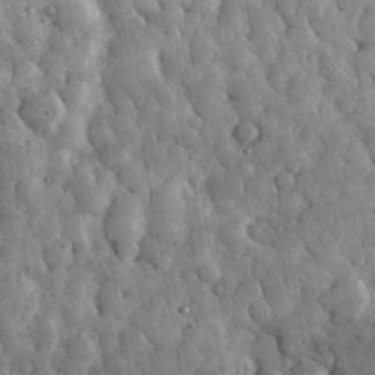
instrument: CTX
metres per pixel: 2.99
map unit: eHh
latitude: 32.6490
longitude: -69.9528
